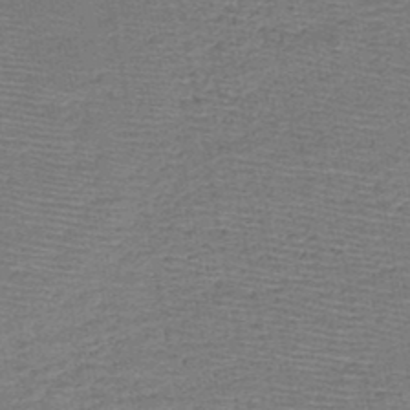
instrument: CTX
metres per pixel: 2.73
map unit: HNb
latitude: -48.7086
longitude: -42.4412
